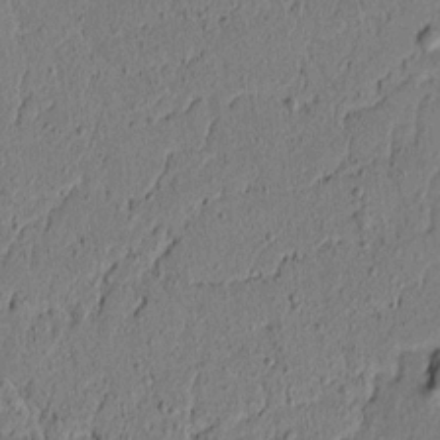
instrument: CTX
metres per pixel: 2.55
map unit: lAvf
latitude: 5.3671
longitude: 165.3132
